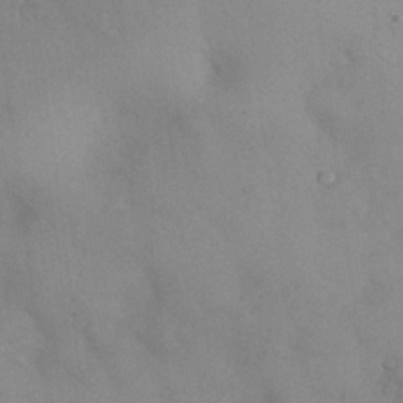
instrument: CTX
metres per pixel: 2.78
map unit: Nhu
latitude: 27.8772
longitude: -70.9136
